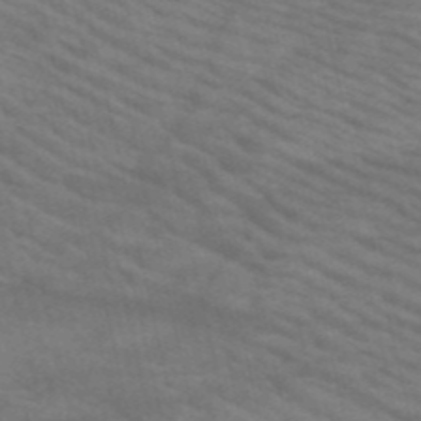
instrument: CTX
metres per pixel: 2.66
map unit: HNb
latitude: -53.1620
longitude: -44.9136
